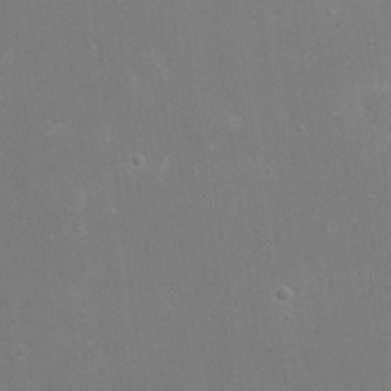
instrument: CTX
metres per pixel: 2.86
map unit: eHh
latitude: 19.8961
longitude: -69.6505
